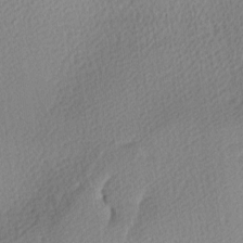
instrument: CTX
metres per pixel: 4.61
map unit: Ave
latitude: -9.0486
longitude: -123.4048
